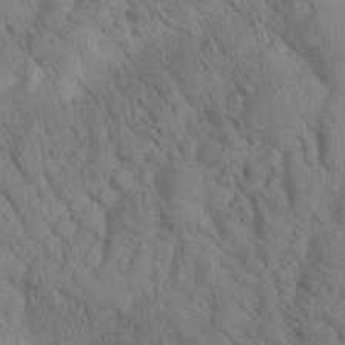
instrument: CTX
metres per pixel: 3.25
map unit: Htu
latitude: 0.3467
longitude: 174.5006
